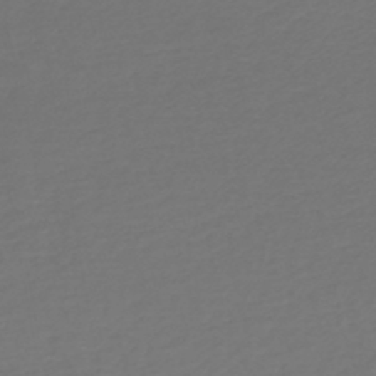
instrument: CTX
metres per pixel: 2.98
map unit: lHb
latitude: -45.8800
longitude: 61.6344
